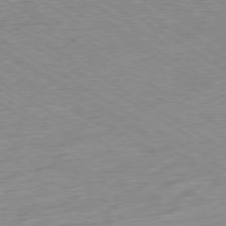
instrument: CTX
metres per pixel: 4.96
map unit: Ap
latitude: -80.2362
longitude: -81.9717
